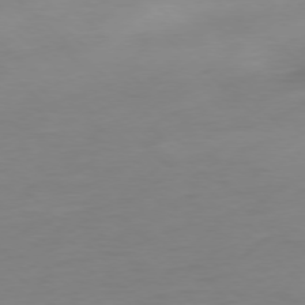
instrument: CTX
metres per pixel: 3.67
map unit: Ap
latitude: -77.6911
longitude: -67.7449
